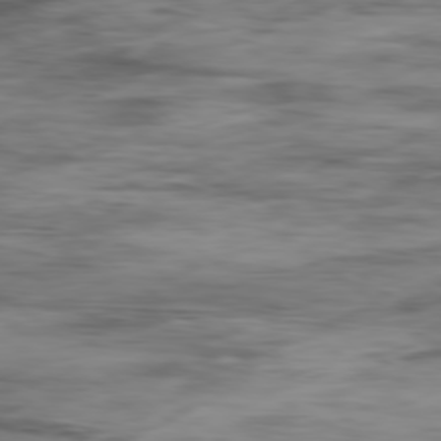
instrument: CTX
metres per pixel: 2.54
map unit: Ap
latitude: -80.0094
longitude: -68.8002
